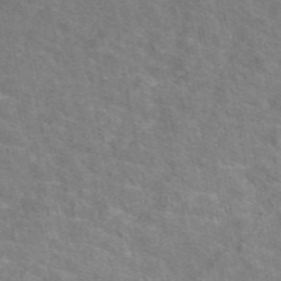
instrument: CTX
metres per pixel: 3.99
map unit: eAb
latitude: 49.5371
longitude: 115.6155
